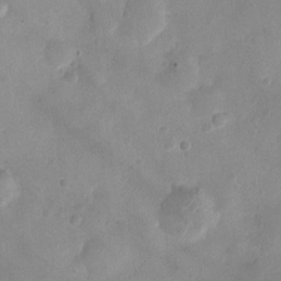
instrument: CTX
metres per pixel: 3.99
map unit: Ht
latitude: -3.1431
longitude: -19.4804
